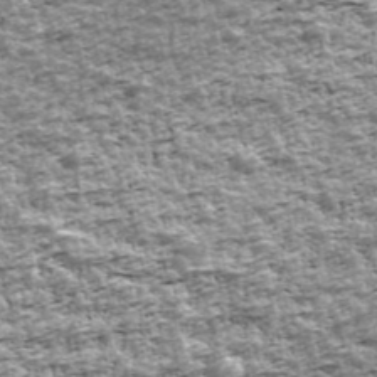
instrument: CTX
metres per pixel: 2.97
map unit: Ave
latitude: 42.3845
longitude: -111.7828
